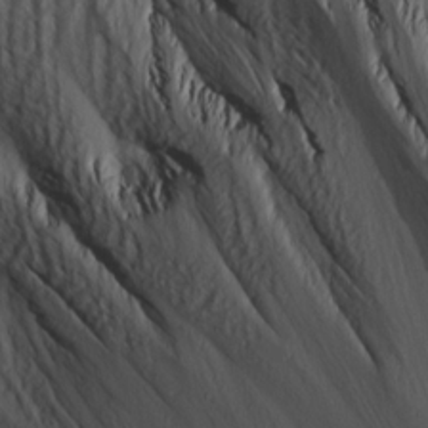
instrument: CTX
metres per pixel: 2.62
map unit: Ave
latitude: 14.1767
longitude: -131.0648
